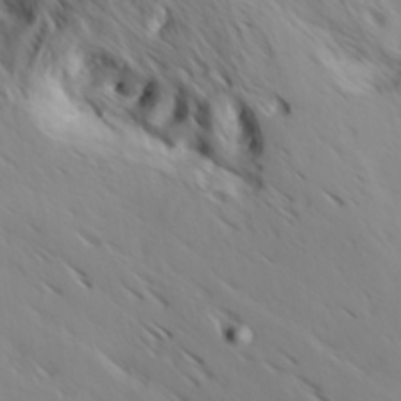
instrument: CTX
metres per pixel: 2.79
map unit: Hve
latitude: 32.1578
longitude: 148.9920
